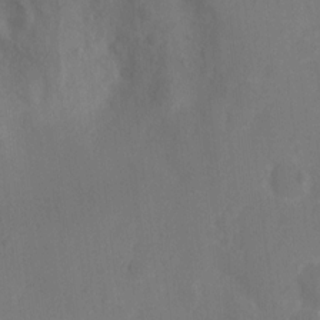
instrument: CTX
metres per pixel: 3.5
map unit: Nhu
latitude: 10.6869
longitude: -27.6505
